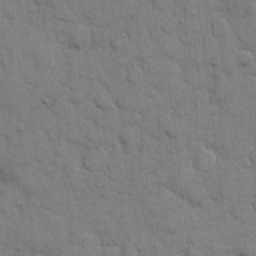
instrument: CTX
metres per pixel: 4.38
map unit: eHh
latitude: 9.2726
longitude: -67.1025
